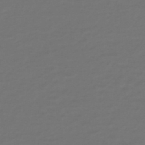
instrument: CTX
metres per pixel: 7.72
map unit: lHb
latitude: -47.7288
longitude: 65.7667
